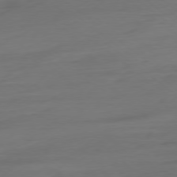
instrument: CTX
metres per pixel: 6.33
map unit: Ap
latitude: -78.6140
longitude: -76.4223
